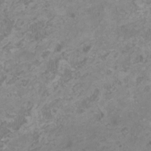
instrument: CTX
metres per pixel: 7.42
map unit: HNhu
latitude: 1.7449
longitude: -1.6694
